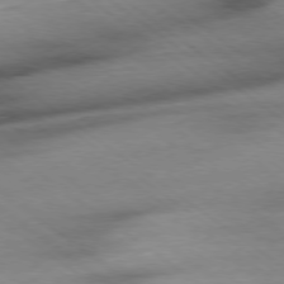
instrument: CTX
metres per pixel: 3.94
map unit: Ap
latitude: -78.8408
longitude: -91.4426
